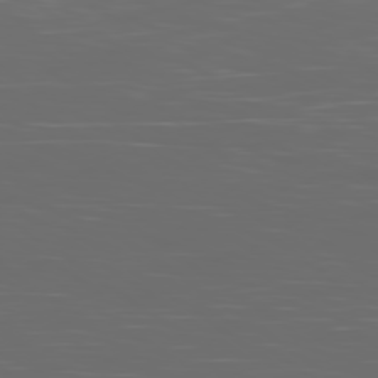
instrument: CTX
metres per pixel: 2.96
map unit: Ap
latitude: -79.2187
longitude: -75.6127
